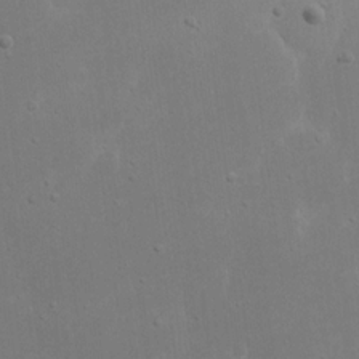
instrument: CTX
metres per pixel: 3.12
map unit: eHh
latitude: 17.1025
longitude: -72.3846
